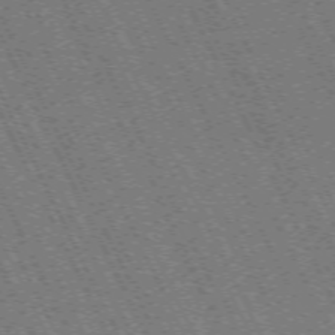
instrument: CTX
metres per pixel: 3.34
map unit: Hpe
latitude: -71.4077
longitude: 10.1795
